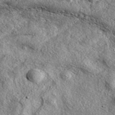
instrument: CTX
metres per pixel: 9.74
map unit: eAb
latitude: 38.3467
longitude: 109.6344
